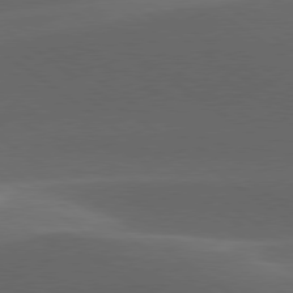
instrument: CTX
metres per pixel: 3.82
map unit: lApd
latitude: 79.1781
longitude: -49.3482
